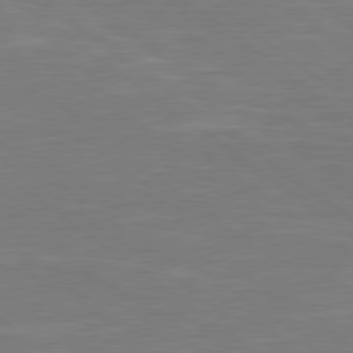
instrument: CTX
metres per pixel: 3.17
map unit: Hpe
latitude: 78.7058
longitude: -127.0270
